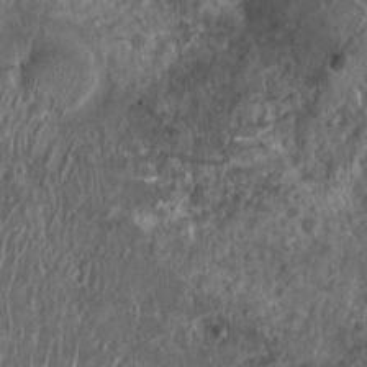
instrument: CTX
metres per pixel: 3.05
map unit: Nhu
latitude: 7.6316
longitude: -20.1578
